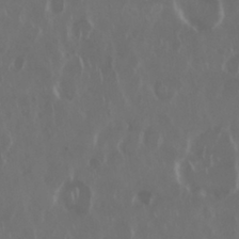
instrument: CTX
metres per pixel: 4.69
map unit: Nhu
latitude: 29.7638
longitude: -60.3467
